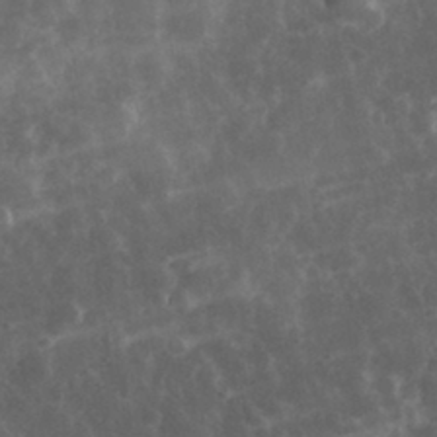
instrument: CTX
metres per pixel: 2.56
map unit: eHh
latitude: 32.8191
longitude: -80.5168
